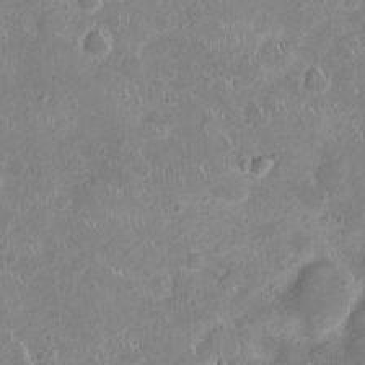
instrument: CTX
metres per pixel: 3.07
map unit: Ht
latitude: -4.3873
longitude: -15.8206
